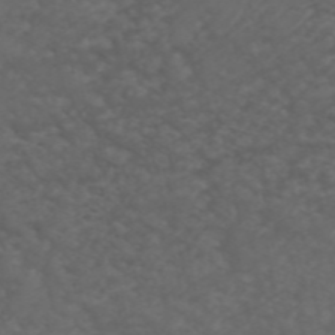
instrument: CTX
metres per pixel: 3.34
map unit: ANa
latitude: 50.0255
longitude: -71.2348
